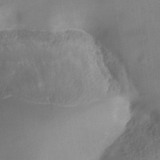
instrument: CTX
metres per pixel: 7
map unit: Nhe
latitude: -36.5762
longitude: -177.6883
